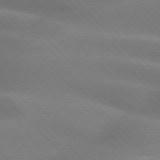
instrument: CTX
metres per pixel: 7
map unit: lApd
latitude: 75.3671
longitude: -61.6316
